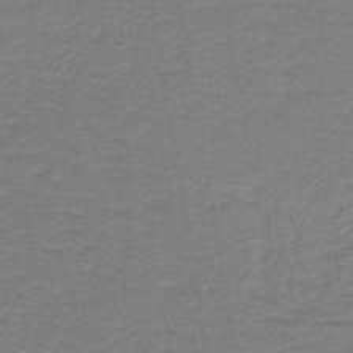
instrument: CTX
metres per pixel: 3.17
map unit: lHb
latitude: -40.4440
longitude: 63.3320
